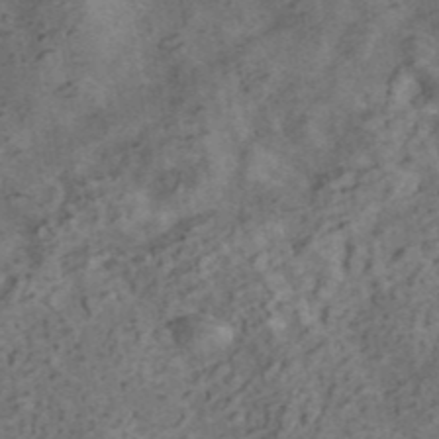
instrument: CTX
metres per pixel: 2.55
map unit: ANa
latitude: 42.6113
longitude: 16.7275
